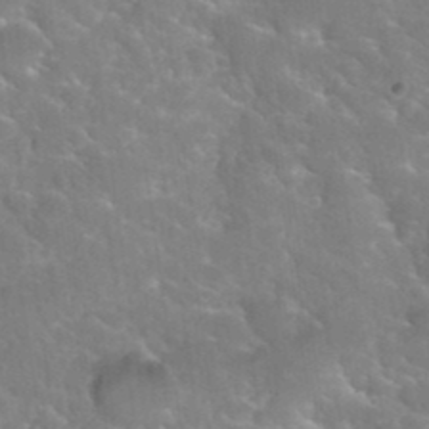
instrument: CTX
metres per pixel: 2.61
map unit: Hto
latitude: 35.7071
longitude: -46.2334
